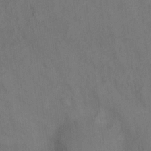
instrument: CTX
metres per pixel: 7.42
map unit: Hto
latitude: 6.3845
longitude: -37.5560
